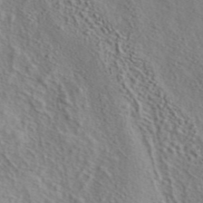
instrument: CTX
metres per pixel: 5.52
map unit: eAb
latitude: 43.3104
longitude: 114.0850
